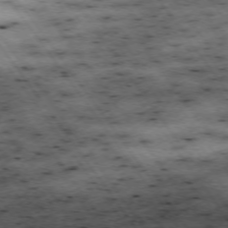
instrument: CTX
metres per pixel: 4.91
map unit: Hpe
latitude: -74.6141
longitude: 2.0849
